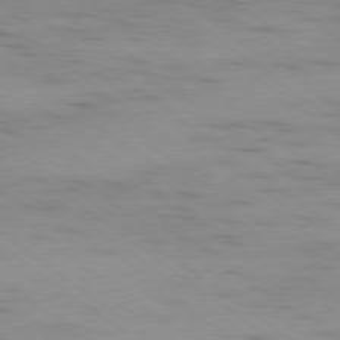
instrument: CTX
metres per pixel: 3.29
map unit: Ap
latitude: -79.3509
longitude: -100.0822
